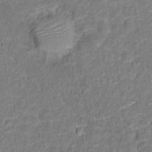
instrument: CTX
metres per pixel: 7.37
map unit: Hto
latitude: 13.9717
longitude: -38.2711
